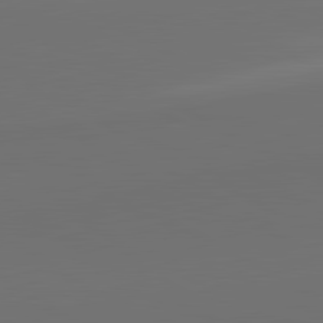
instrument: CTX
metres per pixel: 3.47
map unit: lApd
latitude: 81.6694
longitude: 152.7463
